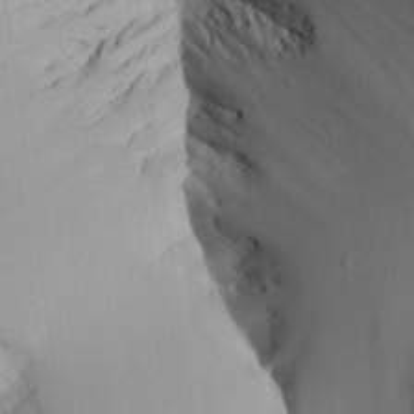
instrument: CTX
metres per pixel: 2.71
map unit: Aa
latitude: 26.1200
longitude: -132.4412
